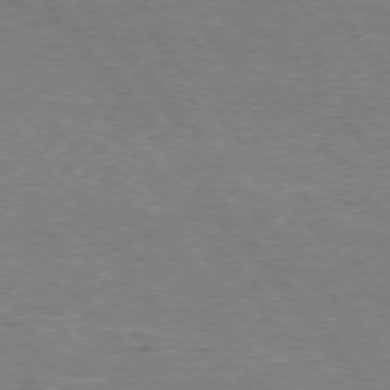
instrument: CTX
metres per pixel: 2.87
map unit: Hpe
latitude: 74.9136
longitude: -151.5749
